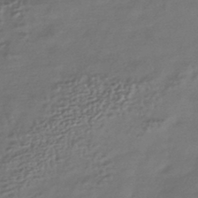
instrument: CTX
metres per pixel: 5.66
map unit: HNhu
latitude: -42.7652
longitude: 94.8597
